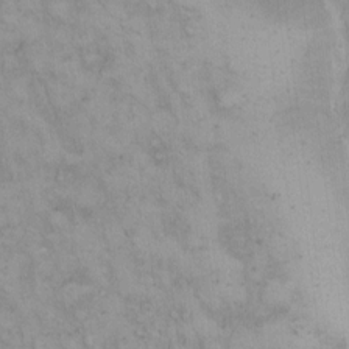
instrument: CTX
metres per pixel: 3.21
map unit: Hto
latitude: 13.0270
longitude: -57.5749
